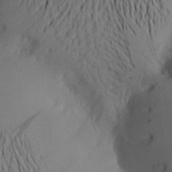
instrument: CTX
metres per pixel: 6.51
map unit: Aa
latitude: 21.9717
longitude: -144.8758
